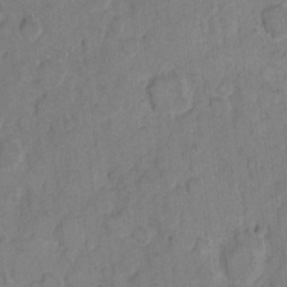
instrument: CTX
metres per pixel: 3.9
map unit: eHh
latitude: 10.6491
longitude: -64.7246
